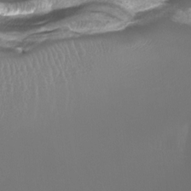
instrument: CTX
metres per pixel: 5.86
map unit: Htu
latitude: -13.2754
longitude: -71.1403
